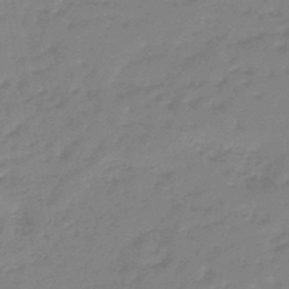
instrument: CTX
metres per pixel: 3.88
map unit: eHb
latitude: -46.1794
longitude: 83.0486
